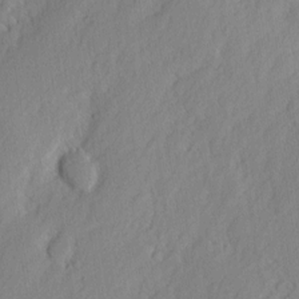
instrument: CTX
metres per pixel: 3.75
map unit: eHh
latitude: 2.7435
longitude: -77.5182
